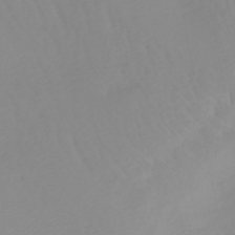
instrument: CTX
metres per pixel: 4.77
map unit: lHb
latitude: -45.1998
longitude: 79.4643
